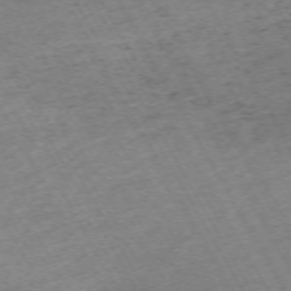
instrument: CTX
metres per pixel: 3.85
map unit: Hpe
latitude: -71.8422
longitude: 9.0864
